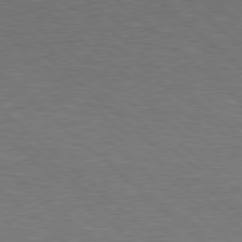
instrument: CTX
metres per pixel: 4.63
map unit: Hpe
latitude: 78.1200
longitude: -154.1389
